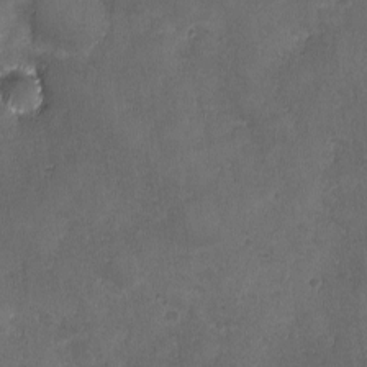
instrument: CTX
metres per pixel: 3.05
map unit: Ave
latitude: -7.2943
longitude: -119.8394
